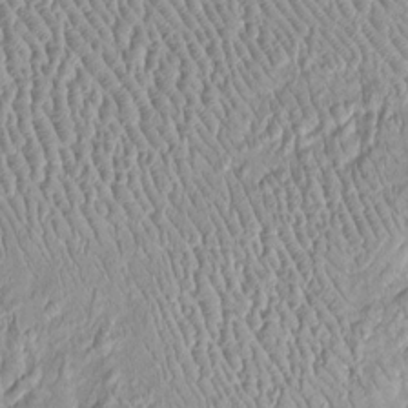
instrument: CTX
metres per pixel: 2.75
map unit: Htu
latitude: -6.1228
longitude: 157.9556
